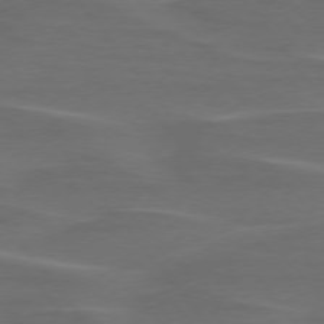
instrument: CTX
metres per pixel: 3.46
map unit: lApd
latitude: 75.9150
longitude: -79.6505
